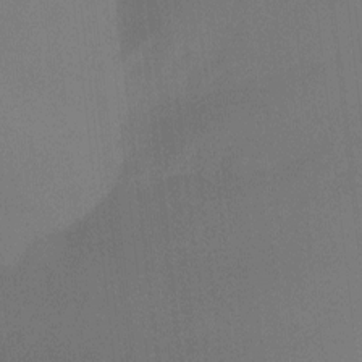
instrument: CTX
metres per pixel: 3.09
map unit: Nhu
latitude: -15.3699
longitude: -50.2522
